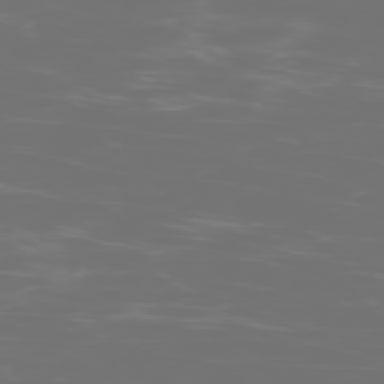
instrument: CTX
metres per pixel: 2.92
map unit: Hpe
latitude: -74.4629
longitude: 6.2361
